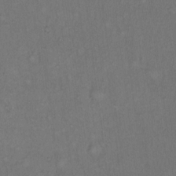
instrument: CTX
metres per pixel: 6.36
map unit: Hto
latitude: 12.3278
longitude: -60.5923
